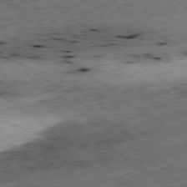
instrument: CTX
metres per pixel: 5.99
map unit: Ap
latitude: -79.2754
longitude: -52.5168
